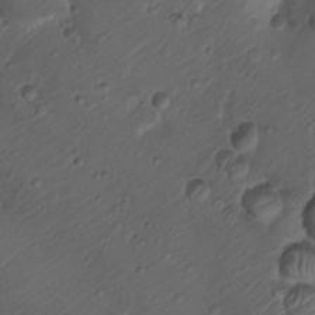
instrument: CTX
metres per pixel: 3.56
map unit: Nhu
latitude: 6.7057
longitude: -22.3656
